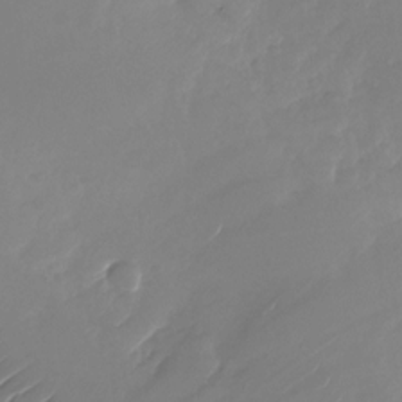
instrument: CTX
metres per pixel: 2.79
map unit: Nhu
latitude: -27.0675
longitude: -72.2901
